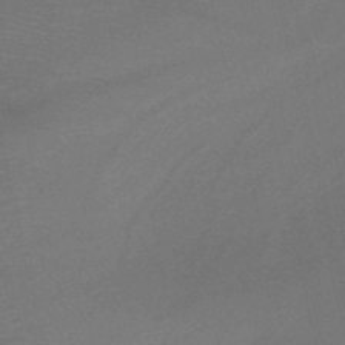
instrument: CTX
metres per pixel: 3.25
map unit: HNb
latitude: -50.9920
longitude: -41.9906
